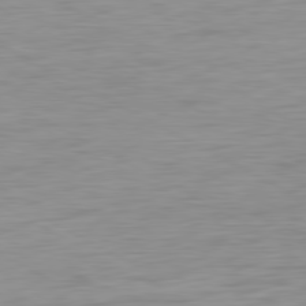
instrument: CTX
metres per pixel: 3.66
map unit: Ap
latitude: -80.5574
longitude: -61.5938
